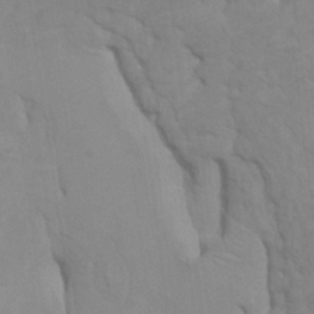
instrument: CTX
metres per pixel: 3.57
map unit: HNhu
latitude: 4.1011
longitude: -3.0647
